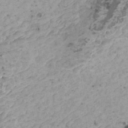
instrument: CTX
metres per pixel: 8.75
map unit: HNhu
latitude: -0.5196
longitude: 3.3131
